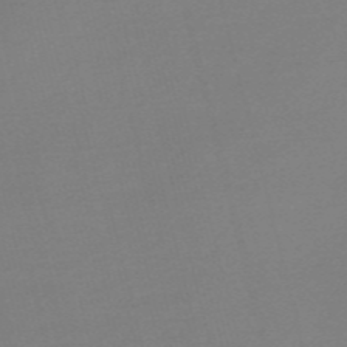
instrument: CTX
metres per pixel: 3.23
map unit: Nve
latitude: -56.9164
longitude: 63.0675
